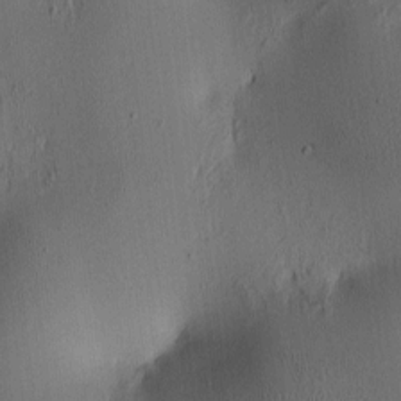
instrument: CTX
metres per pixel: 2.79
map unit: lAa
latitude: 5.9339
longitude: -113.8016
